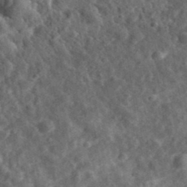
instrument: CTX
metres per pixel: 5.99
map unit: eHh
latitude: 34.7813
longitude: -78.9703
